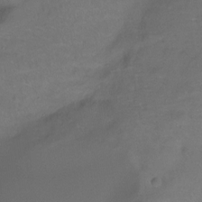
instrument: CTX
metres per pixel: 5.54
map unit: Ht
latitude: -15.5399
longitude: -44.8569
